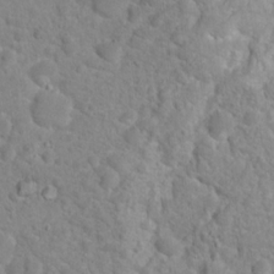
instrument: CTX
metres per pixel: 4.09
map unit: Nhu
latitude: 17.1025
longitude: -31.5749
